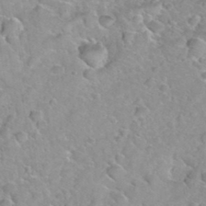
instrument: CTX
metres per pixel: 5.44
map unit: Hto
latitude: 35.6882
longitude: -51.2348
